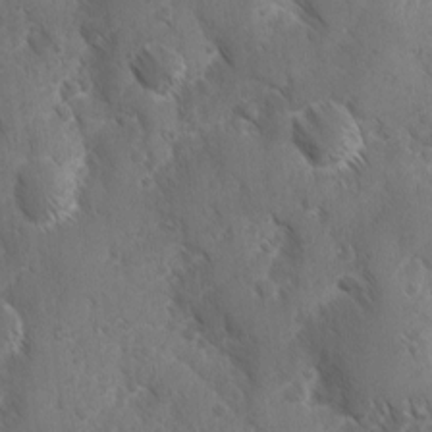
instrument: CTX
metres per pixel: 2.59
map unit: Ave
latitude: -10.4818
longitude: -119.2915
